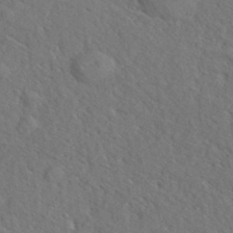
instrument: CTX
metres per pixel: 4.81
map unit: eHh
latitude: 37.0837
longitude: -137.9528
